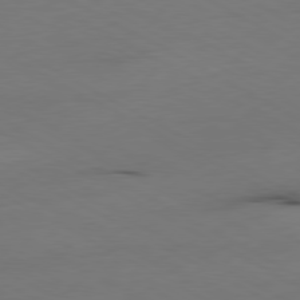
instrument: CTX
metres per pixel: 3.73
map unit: Ap
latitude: -80.7086
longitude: -95.5749
